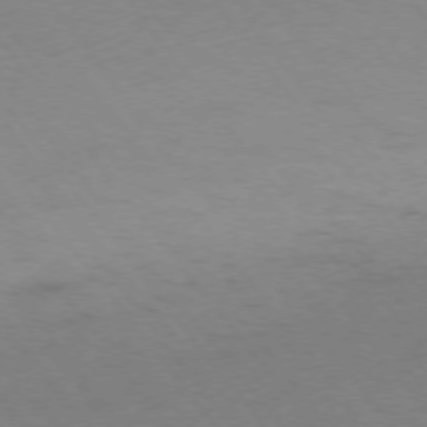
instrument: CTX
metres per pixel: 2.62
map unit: Ap
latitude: -75.6911
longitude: -65.1970
